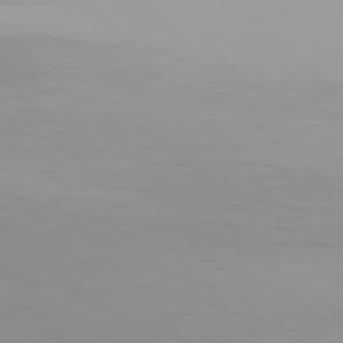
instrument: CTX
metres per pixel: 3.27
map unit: Hpe
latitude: 77.6505
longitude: -166.2900
